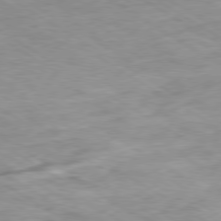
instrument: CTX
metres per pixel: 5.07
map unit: Ap
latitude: -80.3307
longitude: -74.9136
